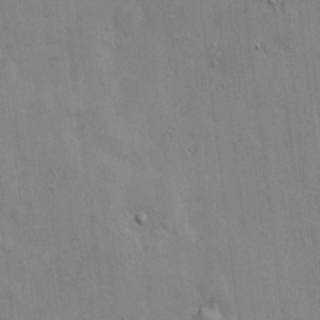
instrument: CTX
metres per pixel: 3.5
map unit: Htu
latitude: -9.2943
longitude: 176.4251
